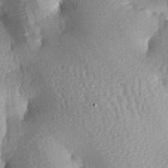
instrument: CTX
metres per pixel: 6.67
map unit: lAa
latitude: -6.4062
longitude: -127.0270
